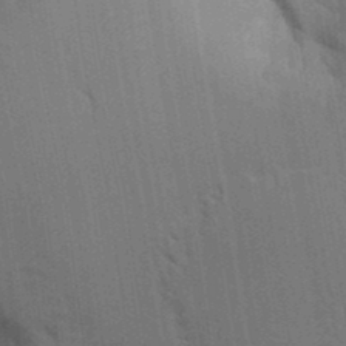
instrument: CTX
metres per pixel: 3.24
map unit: Aa
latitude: 10.0444
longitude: -126.7246
